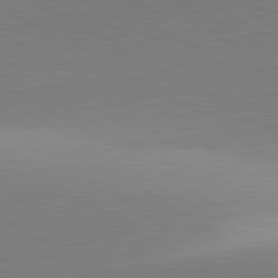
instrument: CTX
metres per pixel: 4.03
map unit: lApd
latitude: 81.8772
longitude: 135.6533
